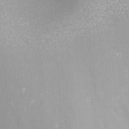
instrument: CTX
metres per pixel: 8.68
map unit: Nhu
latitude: -9.6344
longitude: -77.5182
